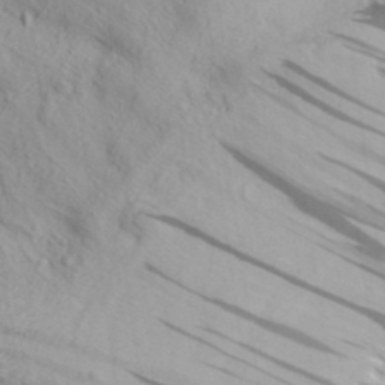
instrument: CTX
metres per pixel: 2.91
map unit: Aa
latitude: 30.4979
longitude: -136.4412
